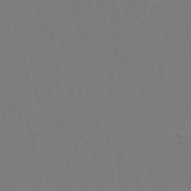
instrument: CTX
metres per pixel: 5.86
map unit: eHh
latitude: 16.0633
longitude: -69.2726
